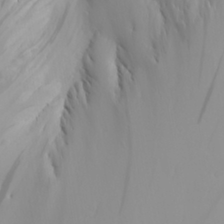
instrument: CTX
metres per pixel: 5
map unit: Aa
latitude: 29.1970
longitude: -133.2348
